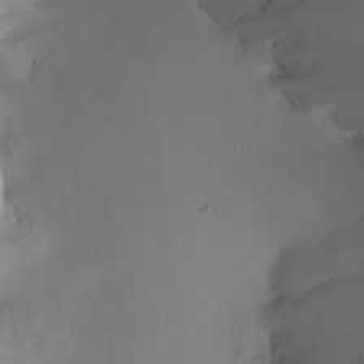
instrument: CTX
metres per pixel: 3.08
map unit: HNhu
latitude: 8.2145
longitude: 8.4440
